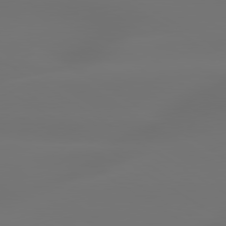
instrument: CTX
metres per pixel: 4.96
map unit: lApd
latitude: 79.5938
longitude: -138.0822
